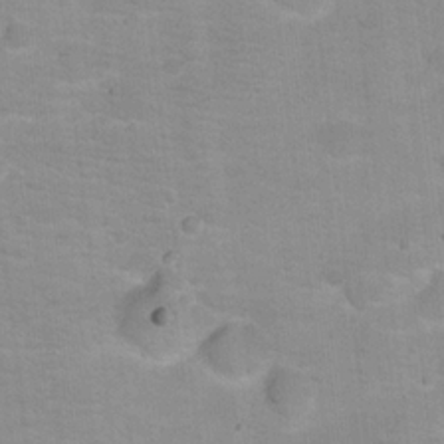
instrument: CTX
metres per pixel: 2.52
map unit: Hto
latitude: 16.8569
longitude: -38.9891
